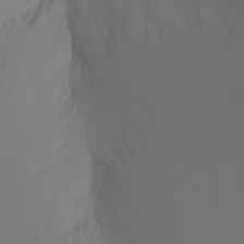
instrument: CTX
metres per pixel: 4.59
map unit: Nhu
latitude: -15.7100
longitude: -50.1577
